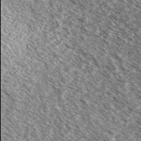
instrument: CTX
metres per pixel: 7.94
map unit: Ave
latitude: 37.3671
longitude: -109.9906
